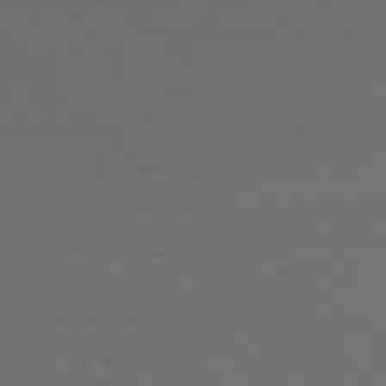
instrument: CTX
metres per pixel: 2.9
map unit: Ap
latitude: -77.3321
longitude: -92.3278
